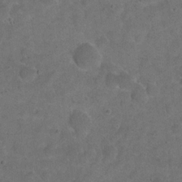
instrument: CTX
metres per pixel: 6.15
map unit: eHh
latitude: 19.7260
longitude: -62.8947
